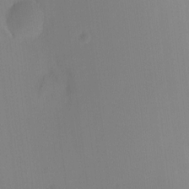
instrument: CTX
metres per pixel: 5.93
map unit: HNhu
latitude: 7.3671
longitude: 10.6141
